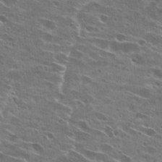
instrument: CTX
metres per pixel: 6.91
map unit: Hto
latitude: 26.6680
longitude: -45.8772
